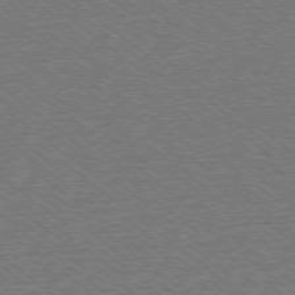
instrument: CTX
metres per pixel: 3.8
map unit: Ap
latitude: -78.5195
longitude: -82.1577
